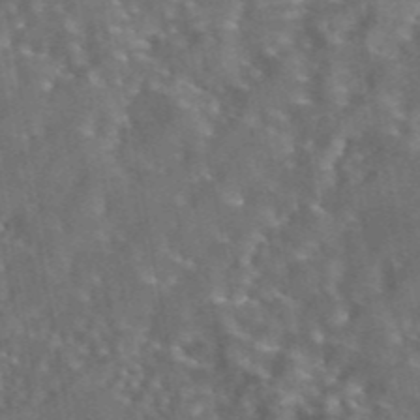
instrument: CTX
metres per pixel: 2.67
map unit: eAb
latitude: 43.8772
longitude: 108.5007
